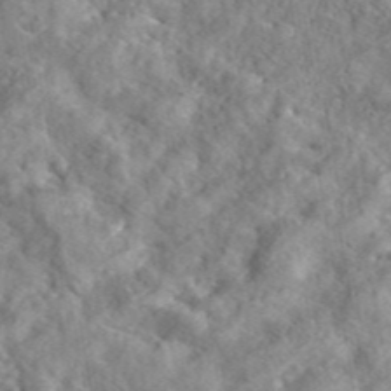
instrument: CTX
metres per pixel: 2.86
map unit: eAb
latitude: 45.3292
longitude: 128.7652
